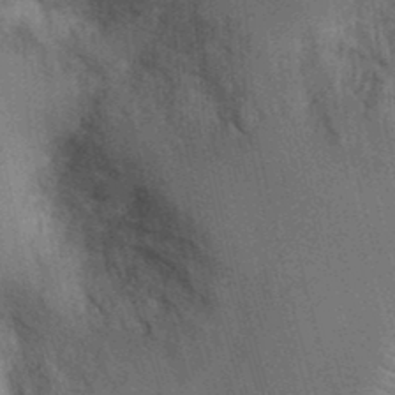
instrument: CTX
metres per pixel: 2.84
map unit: Ht
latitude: -2.5384
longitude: -15.4427
